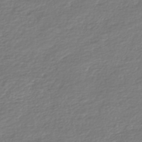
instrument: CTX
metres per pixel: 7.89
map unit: Nhe
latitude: -46.6518
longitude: -171.7450
